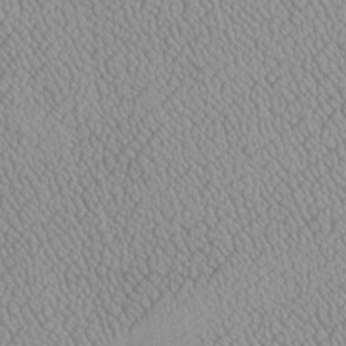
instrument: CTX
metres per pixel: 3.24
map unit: Htu
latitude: -6.7274
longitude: 156.1417
